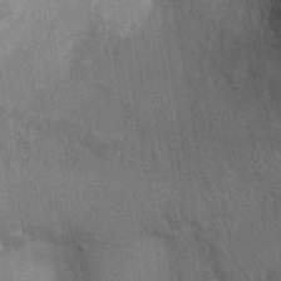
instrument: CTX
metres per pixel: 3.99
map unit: Ht
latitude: -3.1620
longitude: -15.3482
